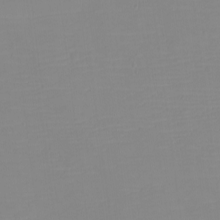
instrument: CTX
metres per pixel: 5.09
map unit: eHh
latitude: -5.2565
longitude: -83.0458
